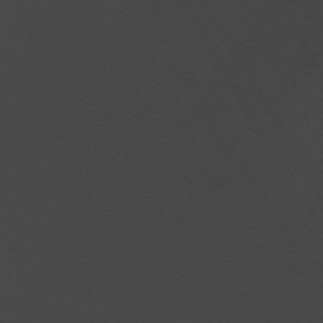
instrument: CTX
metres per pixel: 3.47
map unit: ANa
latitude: -44.8597
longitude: 104.8597
